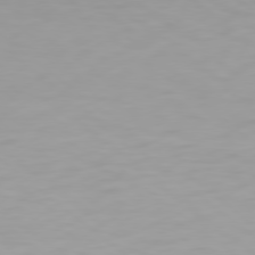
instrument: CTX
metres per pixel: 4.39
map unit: Hpe
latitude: 78.2901
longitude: -170.0255
